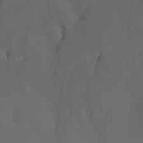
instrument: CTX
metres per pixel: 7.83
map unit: Nhu
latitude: -7.9178
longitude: -82.4412
